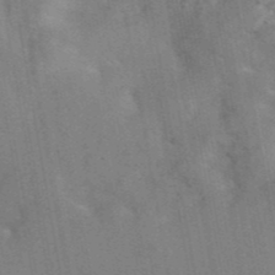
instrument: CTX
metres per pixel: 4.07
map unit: eAb
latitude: 42.8947
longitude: 106.7841
